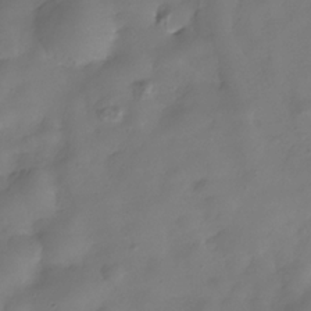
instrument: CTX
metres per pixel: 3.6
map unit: Hve
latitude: -31.4076
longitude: 94.8786
